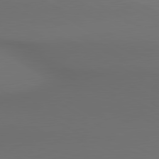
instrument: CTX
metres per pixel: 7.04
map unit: lApd
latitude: 80.6490
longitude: 155.3510
